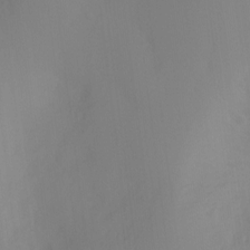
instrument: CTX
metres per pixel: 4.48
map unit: Ht
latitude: -6.6329
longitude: -20.1389
